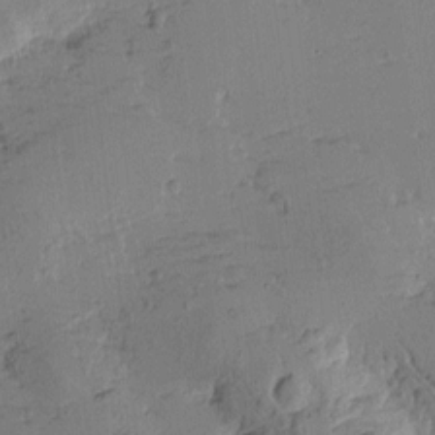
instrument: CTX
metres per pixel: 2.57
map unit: Htu
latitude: -2.2928
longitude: -175.8583
